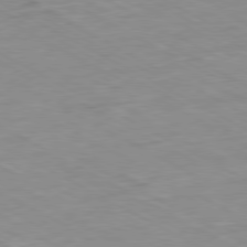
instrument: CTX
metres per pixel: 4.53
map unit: Ap
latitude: -80.6519
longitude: -92.8380
